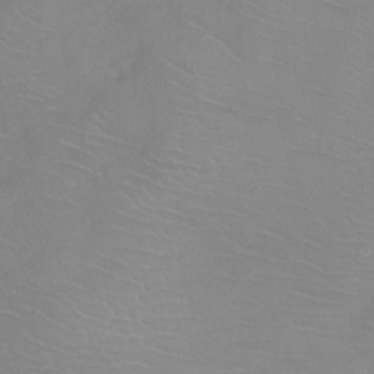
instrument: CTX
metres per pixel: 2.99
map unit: Nhu
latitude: -8.0094
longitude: -73.0647
